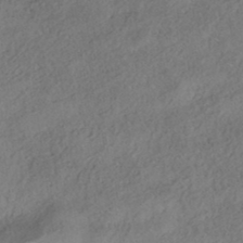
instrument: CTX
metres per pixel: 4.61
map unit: HNhu
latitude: -41.9178
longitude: 103.2754
